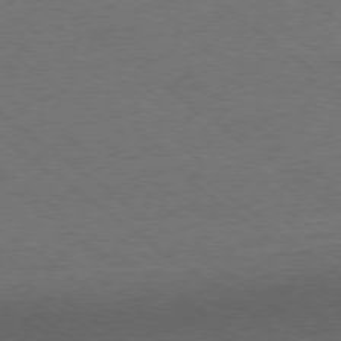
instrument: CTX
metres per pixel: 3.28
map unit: Ap
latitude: -78.7463
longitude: -83.1403
